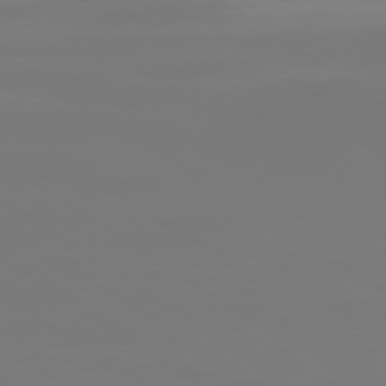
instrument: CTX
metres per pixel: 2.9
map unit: Ap
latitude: -79.2754
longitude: -92.7246
